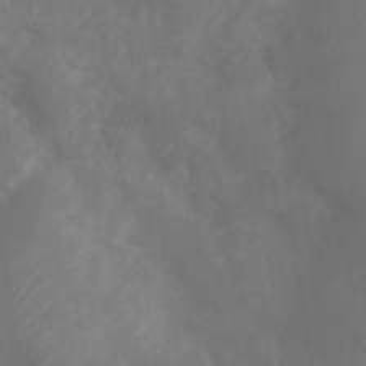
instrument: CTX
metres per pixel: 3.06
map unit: Nhu
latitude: 6.0633
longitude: -19.3103
